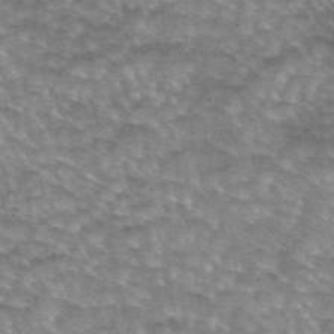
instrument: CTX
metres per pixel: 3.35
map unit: eAb
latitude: 45.2348
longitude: 103.5777
